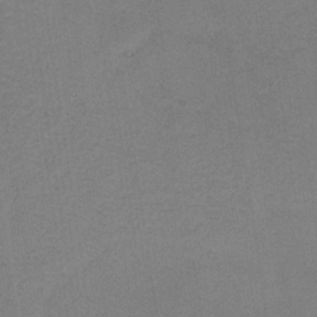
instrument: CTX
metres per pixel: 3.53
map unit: HNb
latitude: -34.2173
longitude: 54.4251
